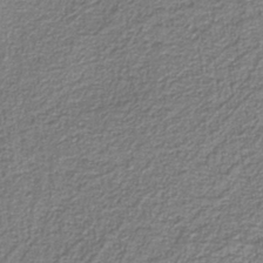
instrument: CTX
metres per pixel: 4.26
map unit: eAb
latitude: -39.2376
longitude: 52.3117
